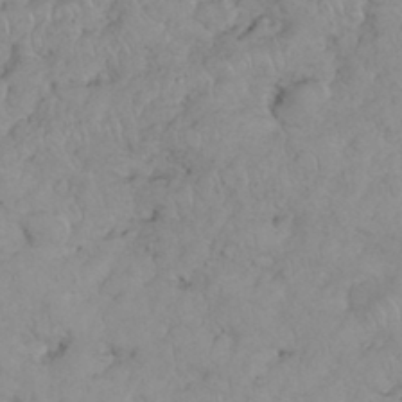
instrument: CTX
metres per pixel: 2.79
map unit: eHh
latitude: 35.1781
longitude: -63.5371
